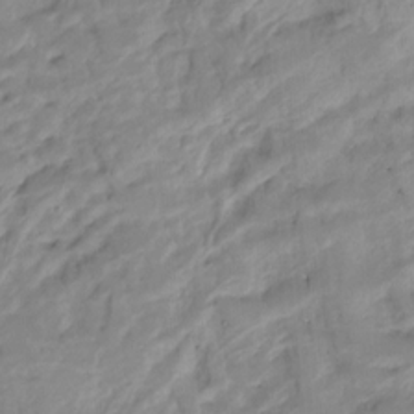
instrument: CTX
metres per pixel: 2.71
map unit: Nhu
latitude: -8.6140
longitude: -44.3089
